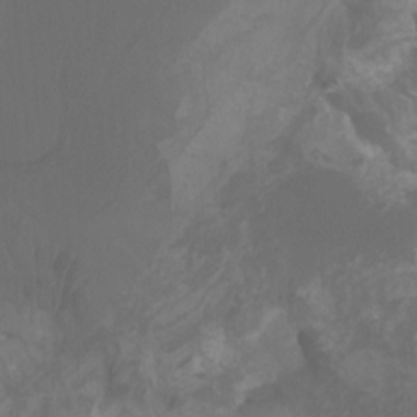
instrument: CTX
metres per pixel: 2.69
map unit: Htu
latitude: -6.7085
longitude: -68.6112
